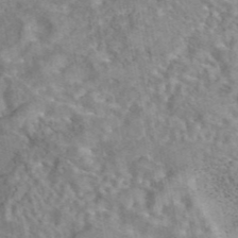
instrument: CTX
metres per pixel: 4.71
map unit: eAb
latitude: 43.0081
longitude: 108.5385
